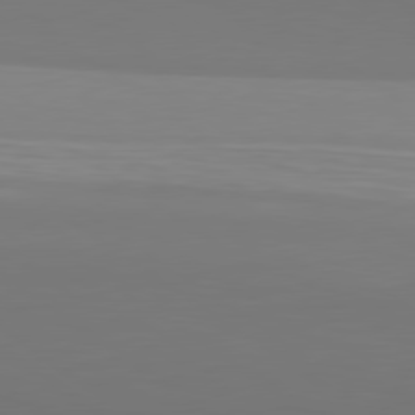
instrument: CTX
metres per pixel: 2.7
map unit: lApd
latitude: 79.6694
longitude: 158.8219
